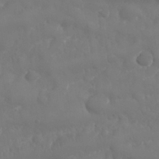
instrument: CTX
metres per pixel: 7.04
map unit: Nhu
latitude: 25.4804
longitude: -61.9150
